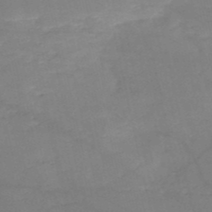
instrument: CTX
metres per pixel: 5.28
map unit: HNb
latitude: -50.2739
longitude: -39.2537
